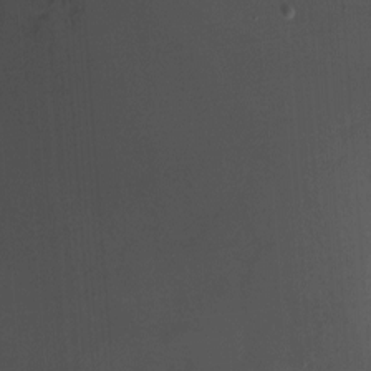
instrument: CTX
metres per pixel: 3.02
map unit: Ht
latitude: -6.5762
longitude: -26.1578
